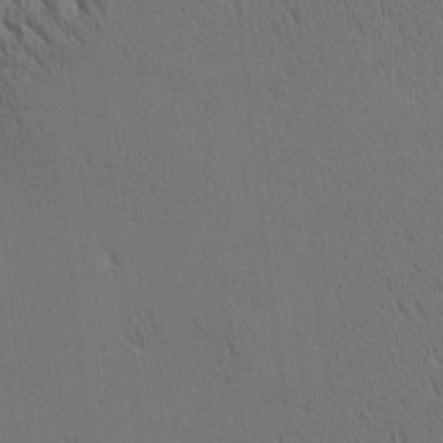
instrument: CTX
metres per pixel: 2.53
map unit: Ave
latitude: 11.4616
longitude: -107.8016
